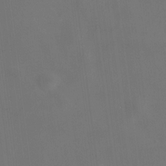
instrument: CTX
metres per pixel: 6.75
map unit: HNhu
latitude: 11.0270
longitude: 10.9353
